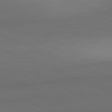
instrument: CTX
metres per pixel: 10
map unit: lApd
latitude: 81.7261
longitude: 137.6155
